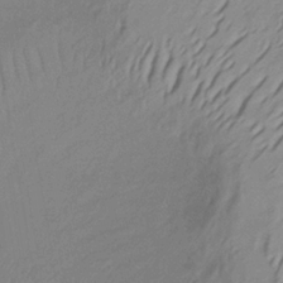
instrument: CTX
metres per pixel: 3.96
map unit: lHb
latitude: -33.9367
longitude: 67.5210
